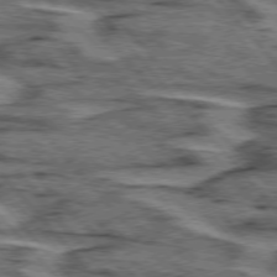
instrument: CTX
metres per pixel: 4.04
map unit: lApd
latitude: 75.7828
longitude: -77.0458
